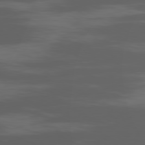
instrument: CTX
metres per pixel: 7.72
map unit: Ap
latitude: -80.5385
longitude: -62.8380
